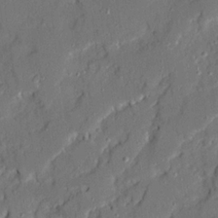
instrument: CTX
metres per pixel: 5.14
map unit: Ave
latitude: 20.8380
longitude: -128.6112
